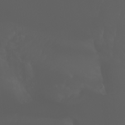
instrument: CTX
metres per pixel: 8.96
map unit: Nhu
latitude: -7.0864
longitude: -84.6491
